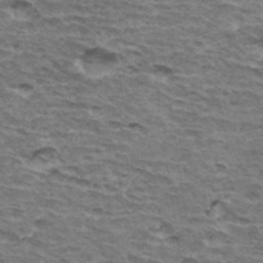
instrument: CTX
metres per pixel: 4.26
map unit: Hto
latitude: 34.7057
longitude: -42.9136
